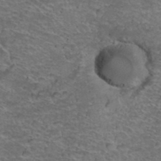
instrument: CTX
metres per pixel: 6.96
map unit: Hto
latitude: 38.7057
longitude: -43.0836
